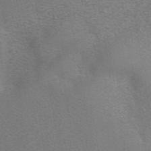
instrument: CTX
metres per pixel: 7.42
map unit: eAb
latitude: 41.9339
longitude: 105.6155
